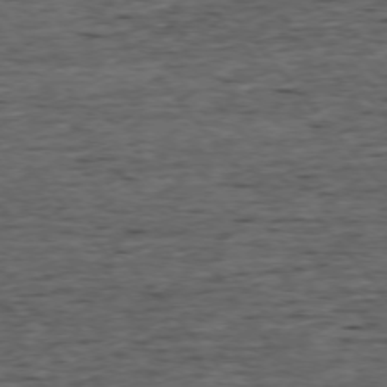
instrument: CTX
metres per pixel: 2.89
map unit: Ap
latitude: -75.9178
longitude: -92.7246
